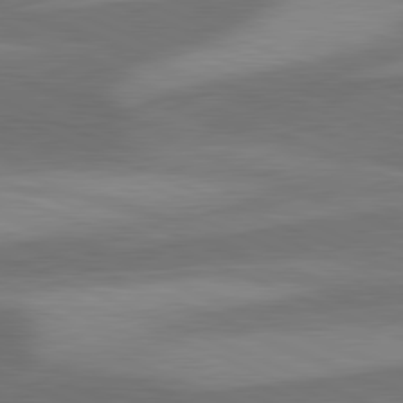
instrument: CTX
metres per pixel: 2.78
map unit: lApd
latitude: 81.5182
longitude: 124.3873
